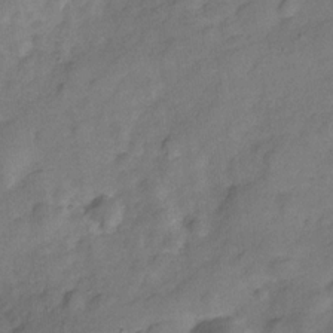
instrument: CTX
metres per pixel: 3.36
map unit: Hve
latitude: -28.7652
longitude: 92.7085
